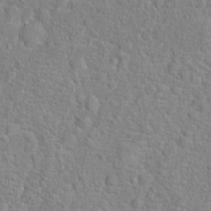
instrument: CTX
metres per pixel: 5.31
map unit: Hto
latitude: 16.8758
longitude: -41.8394
